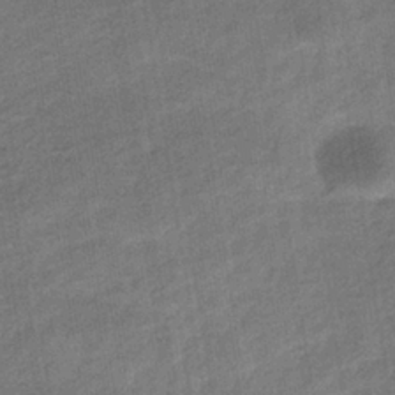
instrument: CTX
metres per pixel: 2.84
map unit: eHb
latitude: -36.1983
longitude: 77.5966
